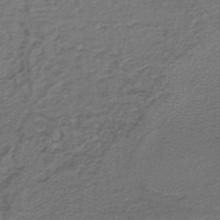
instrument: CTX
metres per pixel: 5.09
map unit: lHb
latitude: -42.1038
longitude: 62.1228
